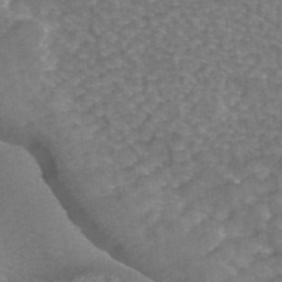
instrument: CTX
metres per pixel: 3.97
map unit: ANa
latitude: 44.2711
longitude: 25.8044
